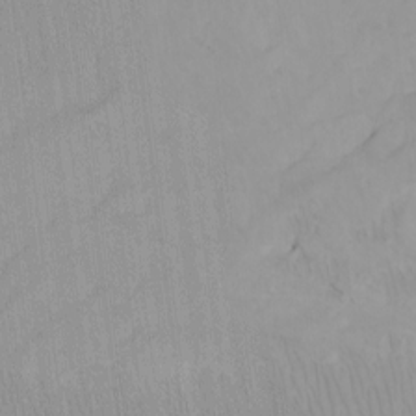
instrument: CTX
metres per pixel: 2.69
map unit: Htu
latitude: -7.5588
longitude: -67.5749
